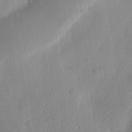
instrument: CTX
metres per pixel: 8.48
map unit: Ht
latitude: 10.6680
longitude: -74.2712
